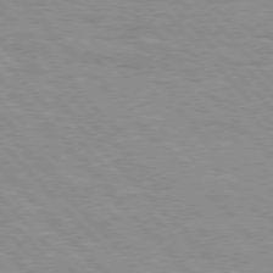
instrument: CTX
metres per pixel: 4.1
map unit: Hpe
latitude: 76.3656
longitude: -152.5546
